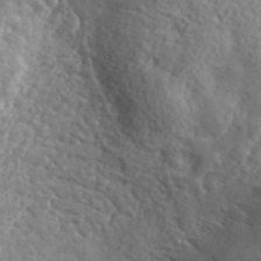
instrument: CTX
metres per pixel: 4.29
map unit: lHvf
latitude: 36.3279
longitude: -87.4048
